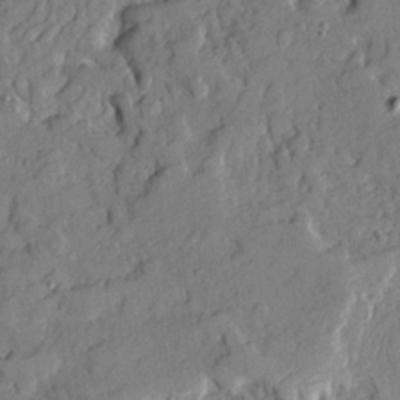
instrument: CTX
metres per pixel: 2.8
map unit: Ave
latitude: 21.3293
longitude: -129.6127
